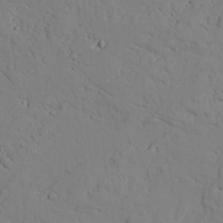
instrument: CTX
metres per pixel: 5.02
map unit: lAvf
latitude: 26.1578
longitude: -110.7246
